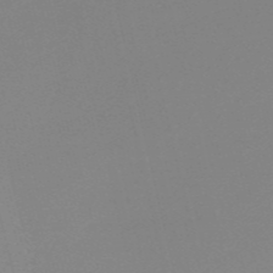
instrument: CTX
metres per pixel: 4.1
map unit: Nve
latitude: -56.9541
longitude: 61.9745
